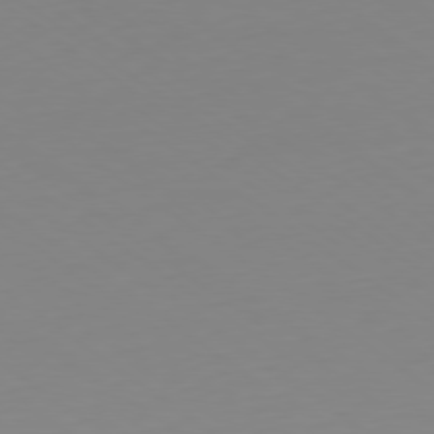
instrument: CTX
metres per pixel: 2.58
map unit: Hpe
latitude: -79.4076
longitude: 13.8234
